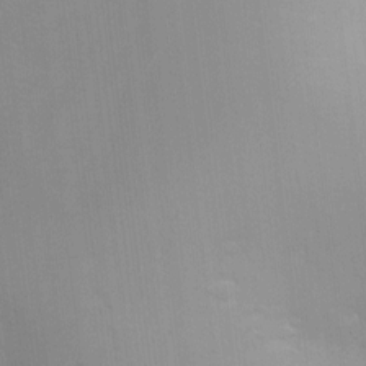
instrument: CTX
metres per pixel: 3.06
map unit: Nhu
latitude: 1.8961
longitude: -16.7813
